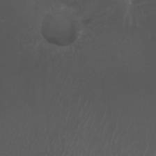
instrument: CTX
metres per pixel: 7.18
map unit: Htu
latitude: -6.8408
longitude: -68.0633
